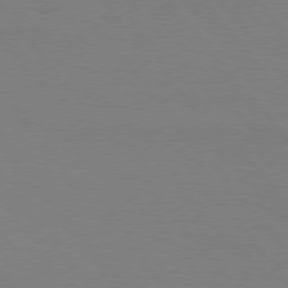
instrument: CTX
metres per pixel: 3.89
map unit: Hpe
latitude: 75.8961
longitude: -140.8191
